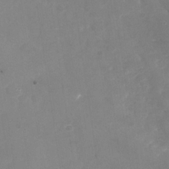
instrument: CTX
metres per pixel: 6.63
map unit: Nhu
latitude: -27.8800
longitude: -58.3278
